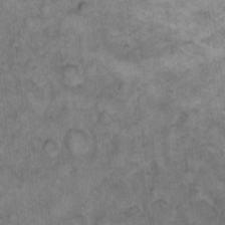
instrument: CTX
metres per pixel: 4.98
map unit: eHh
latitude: 13.1025
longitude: -64.4790
